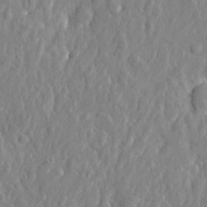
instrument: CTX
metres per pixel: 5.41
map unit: Htu
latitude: -2.5006
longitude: 179.4832
